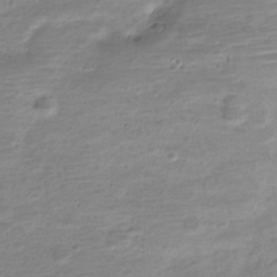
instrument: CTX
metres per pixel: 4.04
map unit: Nve
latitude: -23.1053
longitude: 104.4629
